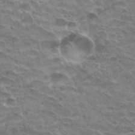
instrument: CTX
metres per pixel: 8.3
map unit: Hto
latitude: 32.8002
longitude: -41.8961
